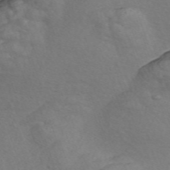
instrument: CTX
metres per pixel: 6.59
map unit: Nve
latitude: -56.9353
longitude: 58.2739
